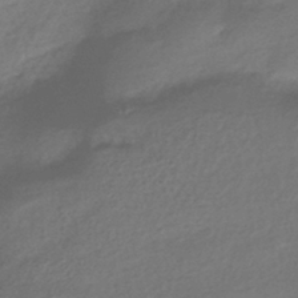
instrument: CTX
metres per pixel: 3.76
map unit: HNhu
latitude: -41.1998
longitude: 94.2172
